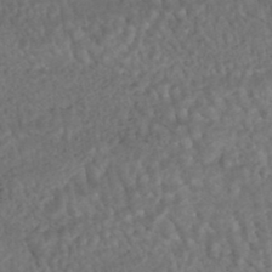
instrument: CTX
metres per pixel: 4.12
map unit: HNhu
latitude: -45.7100
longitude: 106.8975
